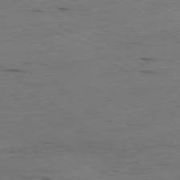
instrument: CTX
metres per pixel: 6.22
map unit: Ap
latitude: -79.2942
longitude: -92.1577
